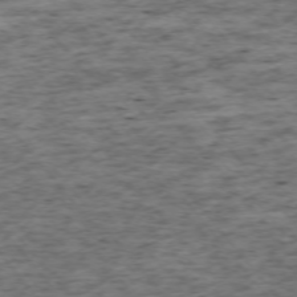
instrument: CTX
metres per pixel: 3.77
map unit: Ap
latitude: -73.6155
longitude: -73.1970
